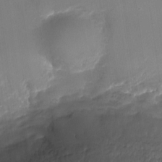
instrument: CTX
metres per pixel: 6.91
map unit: Nhu
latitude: -29.0487
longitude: -74.2145
